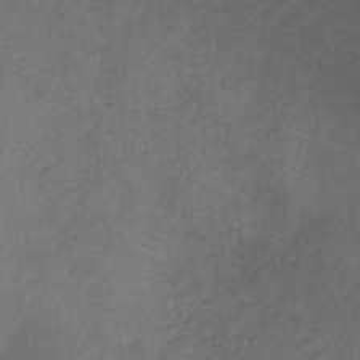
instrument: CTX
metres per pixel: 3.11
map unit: HNb
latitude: -45.9178
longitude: -45.9339
